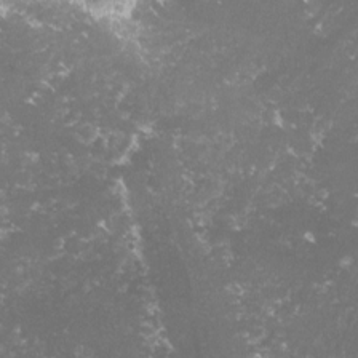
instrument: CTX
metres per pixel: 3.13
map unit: lHvf
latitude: -15.7667
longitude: -100.0822
